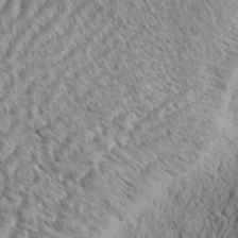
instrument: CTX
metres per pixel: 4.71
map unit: eHh
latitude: 35.5938
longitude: -138.1011
